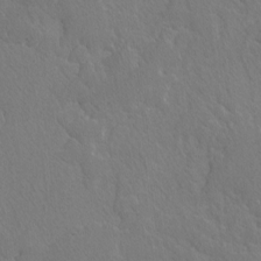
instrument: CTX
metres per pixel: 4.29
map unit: lAvf
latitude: -4.4251
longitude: -108.4979
